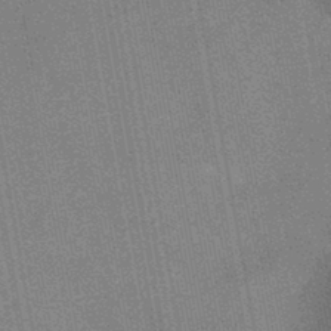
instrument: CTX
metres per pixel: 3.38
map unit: HNb
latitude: -44.5763
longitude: -37.6694
